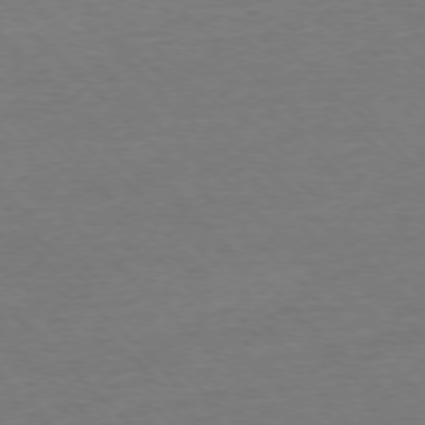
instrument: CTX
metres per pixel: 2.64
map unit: Ap
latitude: -76.6141
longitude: -94.0255
